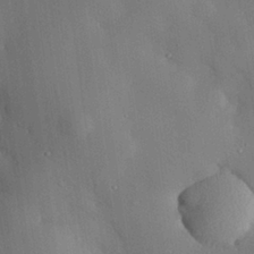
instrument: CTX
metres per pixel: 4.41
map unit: eHh
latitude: 28.0255
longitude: -79.3860
